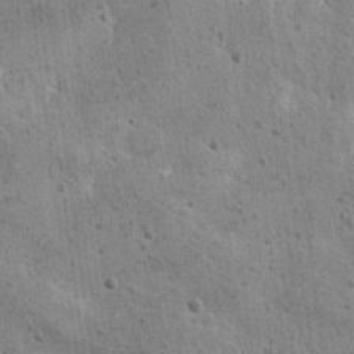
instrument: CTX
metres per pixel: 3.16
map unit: Hto
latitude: 11.9528
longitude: -36.2522
